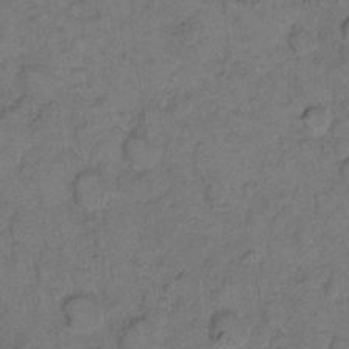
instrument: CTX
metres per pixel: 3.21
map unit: eHh
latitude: 8.7624
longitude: -63.2726
